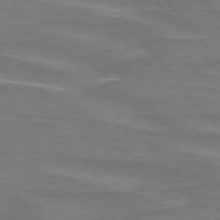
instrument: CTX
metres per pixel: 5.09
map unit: lApd
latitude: 75.1970
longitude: -80.9703
